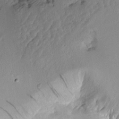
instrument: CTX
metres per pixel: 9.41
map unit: Aa
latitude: 10.8569
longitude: -127.2159
